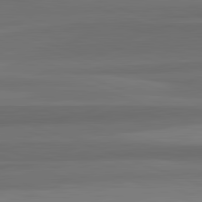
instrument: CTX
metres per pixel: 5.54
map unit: lApd
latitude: 82.6301
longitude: 176.6141
